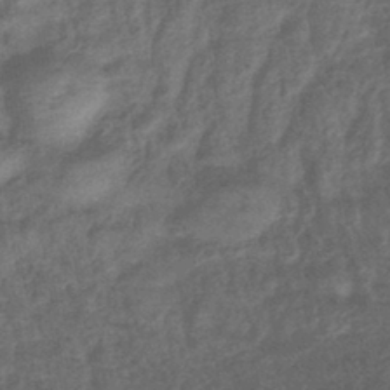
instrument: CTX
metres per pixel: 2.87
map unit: lHb
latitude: -42.8408
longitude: 81.0865
